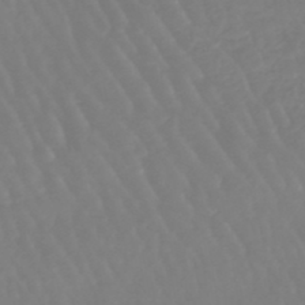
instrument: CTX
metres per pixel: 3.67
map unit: eHb
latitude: -45.8989
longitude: 79.2376
